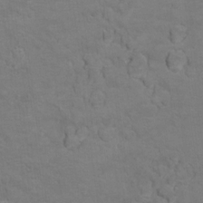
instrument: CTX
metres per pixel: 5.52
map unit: Ht
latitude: 10.9703
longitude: -33.1970
